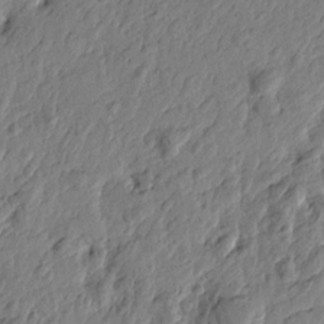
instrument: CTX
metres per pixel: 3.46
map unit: Htu
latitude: -2.8785
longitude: 179.7855
